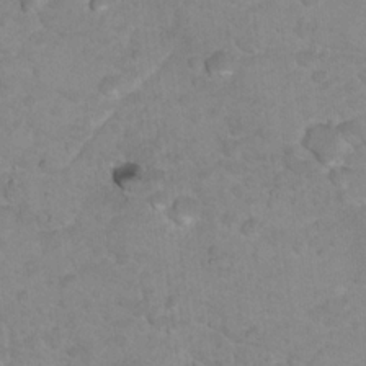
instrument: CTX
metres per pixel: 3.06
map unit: Nhu
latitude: 16.9514
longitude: -31.7261
